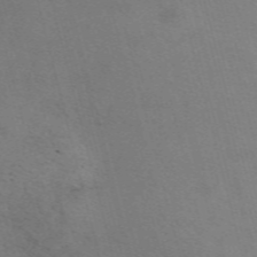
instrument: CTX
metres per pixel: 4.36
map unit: ANa
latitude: 51.1025
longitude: -71.3481
